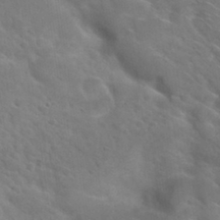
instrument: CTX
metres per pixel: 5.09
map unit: Hto
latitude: 30.7625
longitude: -46.9703
